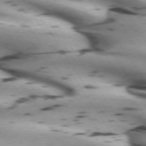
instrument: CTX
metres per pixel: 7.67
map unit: lApd
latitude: 72.5735
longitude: -53.4616
